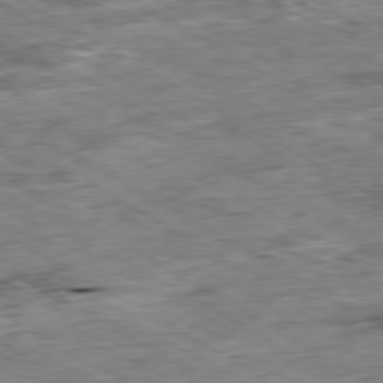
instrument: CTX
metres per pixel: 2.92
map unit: Ap
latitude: -80.3118
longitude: -84.1389
